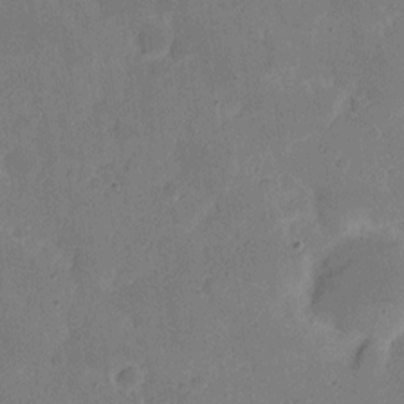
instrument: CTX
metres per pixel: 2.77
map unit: eHh
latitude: 6.5735
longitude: -66.9324
